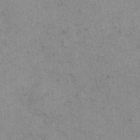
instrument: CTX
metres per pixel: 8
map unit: Hto
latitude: 6.3467
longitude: -62.1200
